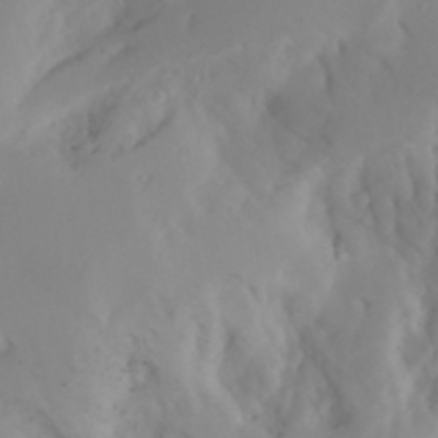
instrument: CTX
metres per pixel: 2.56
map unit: Aa
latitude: 24.1388
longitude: -131.3293
